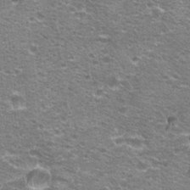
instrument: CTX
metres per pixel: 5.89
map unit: Hto
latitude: 21.5749
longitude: -32.9325
